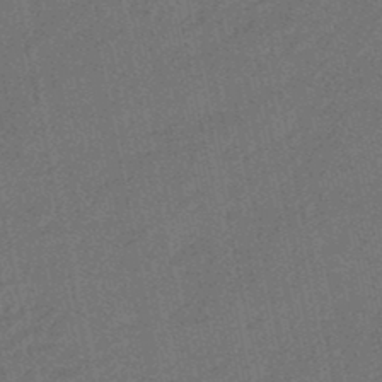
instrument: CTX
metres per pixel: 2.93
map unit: eHb
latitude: -46.5951
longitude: 85.5966
